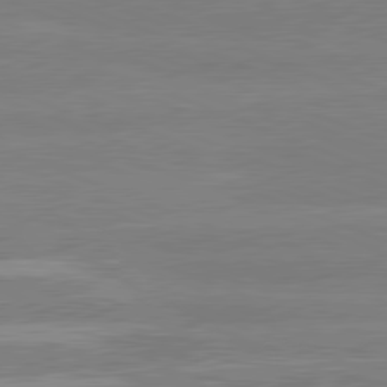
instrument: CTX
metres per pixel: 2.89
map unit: lApd
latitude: 80.8191
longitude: -131.7450
